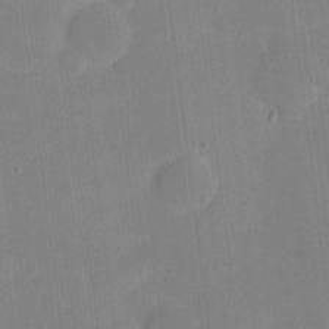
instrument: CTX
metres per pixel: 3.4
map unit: eHh
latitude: 4.3089
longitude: -67.6505
